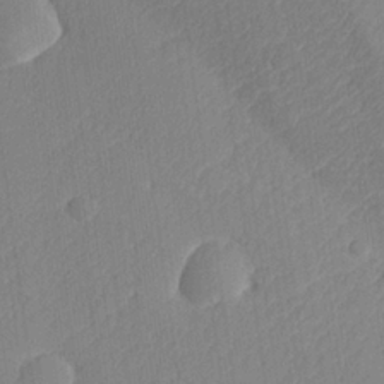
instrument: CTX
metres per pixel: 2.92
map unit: lHvf
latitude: 24.5356
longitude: 141.7477
